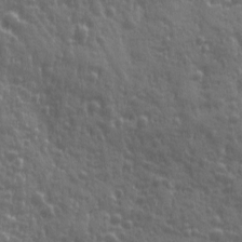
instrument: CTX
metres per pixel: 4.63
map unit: Ave
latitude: 12.2334
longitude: -104.0444
